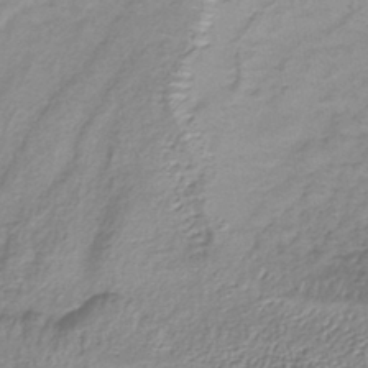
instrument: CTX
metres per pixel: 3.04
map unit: lHb
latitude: -38.0661
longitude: 68.1794
